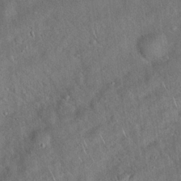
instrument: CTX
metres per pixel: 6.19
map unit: Hto
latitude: 17.9717
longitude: -52.6491
